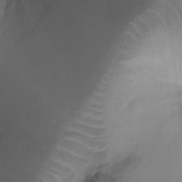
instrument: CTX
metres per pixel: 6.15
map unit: Ht
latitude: -16.6141
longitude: -40.7813
